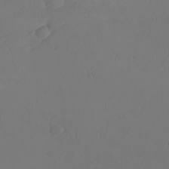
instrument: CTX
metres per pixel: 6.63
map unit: eHh
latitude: -7.8611
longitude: -69.7449
